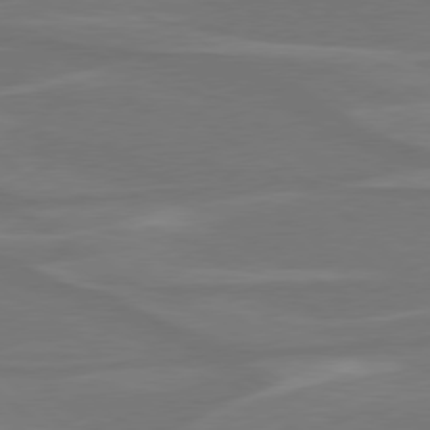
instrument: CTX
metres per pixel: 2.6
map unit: Hpe
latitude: 78.2523
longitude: -125.6693
